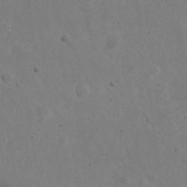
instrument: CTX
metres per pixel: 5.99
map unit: eHh
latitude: 22.1200
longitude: -68.7435
